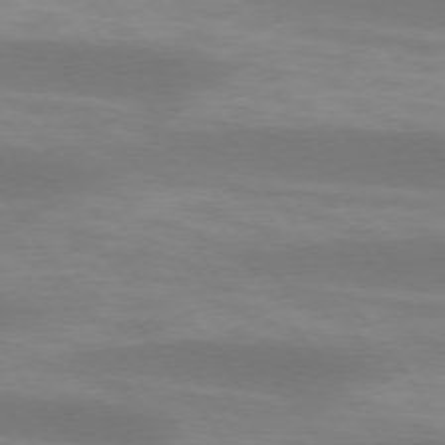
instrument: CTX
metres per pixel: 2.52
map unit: lApd
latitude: 74.5735
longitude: -48.6302
